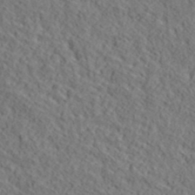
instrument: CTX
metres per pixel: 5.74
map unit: lHvf
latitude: 39.6127
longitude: -86.8947
